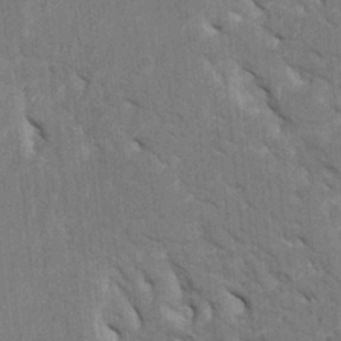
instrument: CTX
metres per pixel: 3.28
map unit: HNhu
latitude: 4.2900
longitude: -7.5182
